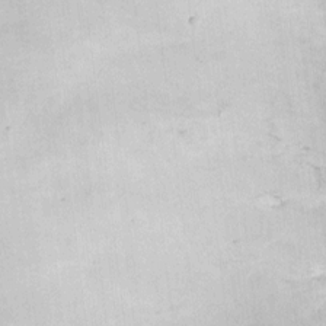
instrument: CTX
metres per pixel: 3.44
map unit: eHh
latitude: 8.3090
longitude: -75.1592
